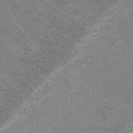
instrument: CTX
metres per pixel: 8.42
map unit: Ht
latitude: -1.0865
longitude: -16.9703
